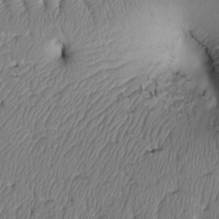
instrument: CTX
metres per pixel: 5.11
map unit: Htu
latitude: 3.2159
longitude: 149.0865
